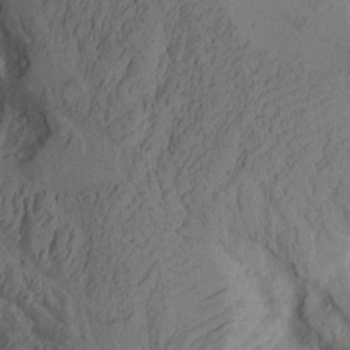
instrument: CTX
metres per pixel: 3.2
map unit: Aa
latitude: 9.2537
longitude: -127.4049
